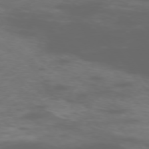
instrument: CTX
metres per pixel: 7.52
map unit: Ap
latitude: -76.6518
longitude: -70.1200
